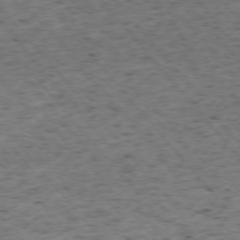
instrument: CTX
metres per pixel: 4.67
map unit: Ap
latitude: -75.8612
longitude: -62.3845
